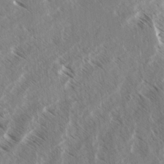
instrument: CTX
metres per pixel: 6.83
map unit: lAvf
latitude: 4.7246
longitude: -105.4238
